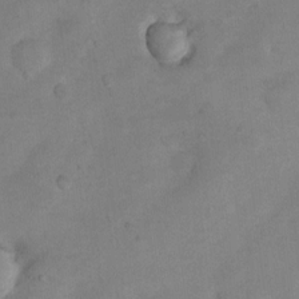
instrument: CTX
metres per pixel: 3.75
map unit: Nhu
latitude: 8.2145
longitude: -23.1403
